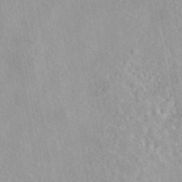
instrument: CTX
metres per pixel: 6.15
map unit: eAb
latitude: 44.0444
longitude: 115.6722
